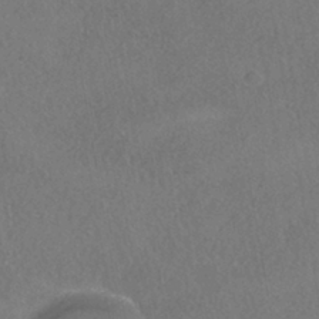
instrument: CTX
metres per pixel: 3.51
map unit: HNhu
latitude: -40.3495
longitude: 102.2740
